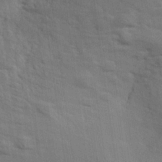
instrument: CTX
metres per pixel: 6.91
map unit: eHh
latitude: 24.6490
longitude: -79.2915
